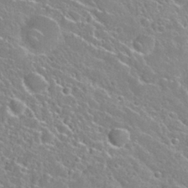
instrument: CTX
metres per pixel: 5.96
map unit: Nhu
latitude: 28.3089
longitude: -51.8205
